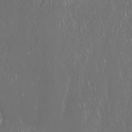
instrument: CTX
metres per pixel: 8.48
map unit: Nhu
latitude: -6.3495
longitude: -91.2537
